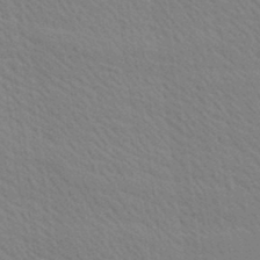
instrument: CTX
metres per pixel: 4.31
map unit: Ave
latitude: 20.2712
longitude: -139.1970
